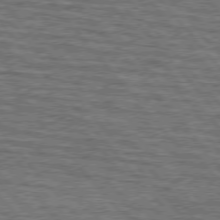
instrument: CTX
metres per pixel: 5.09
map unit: lApd
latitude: 75.9528
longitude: -76.6868
